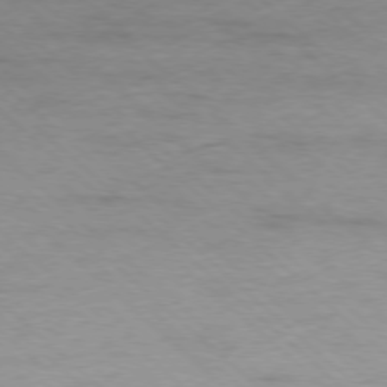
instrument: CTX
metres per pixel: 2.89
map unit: Ap
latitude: -77.8422
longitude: -93.9528
